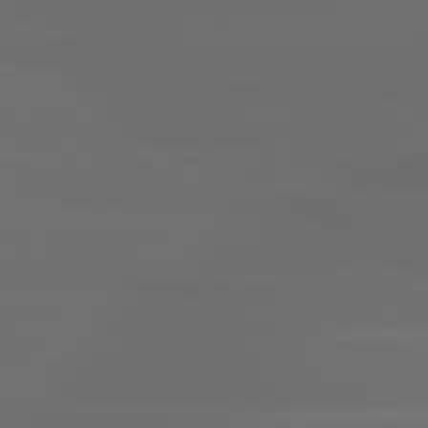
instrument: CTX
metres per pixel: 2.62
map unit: lApd
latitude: 80.8758
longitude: -136.3279
